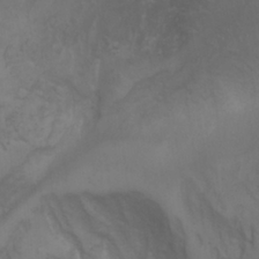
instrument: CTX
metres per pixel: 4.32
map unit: Aa
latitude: -3.3887
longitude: -73.2915
